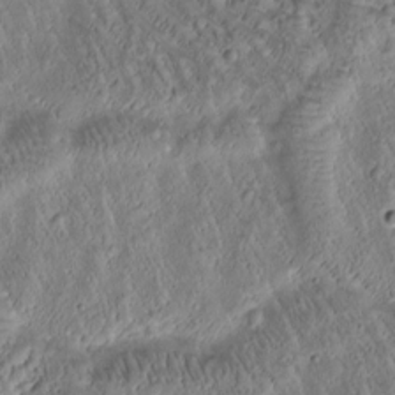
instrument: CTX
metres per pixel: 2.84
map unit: Htu
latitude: -1.5022
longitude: 171.3888
